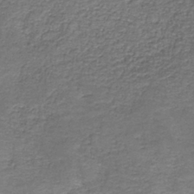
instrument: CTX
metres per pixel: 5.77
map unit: HNb
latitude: -37.1809
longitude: 51.3321
